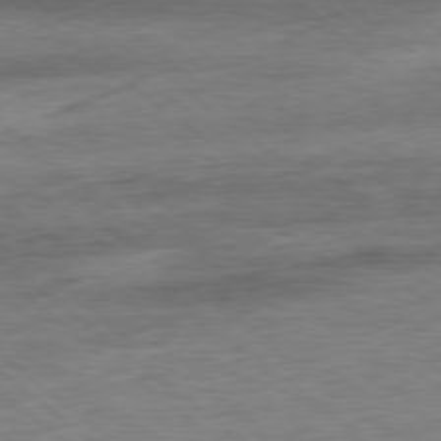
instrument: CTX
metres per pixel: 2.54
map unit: Ap
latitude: -80.0472
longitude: -81.3293
